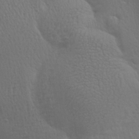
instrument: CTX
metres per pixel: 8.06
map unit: Aa
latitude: 26.7624
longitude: -136.7435
